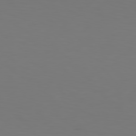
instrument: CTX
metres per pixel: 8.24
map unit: Hpe
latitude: 77.1403
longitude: -133.5749
